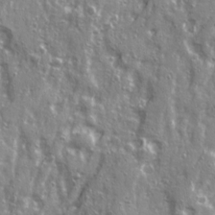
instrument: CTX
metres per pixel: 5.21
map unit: Ave
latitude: 22.2333
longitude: -133.3860
